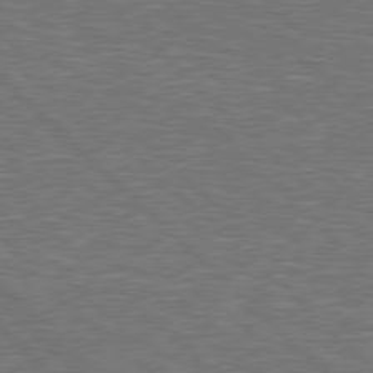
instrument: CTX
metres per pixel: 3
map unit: Hpe
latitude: 78.0255
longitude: -151.5749
